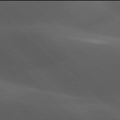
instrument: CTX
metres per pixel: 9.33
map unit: lApd
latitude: 77.9906
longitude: -54.1011
